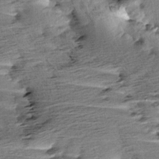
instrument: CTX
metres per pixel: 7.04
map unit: Aa
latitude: 6.4412
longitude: -137.4427
